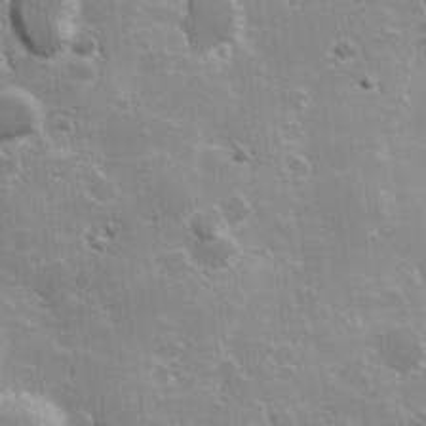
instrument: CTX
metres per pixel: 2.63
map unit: Hve
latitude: 23.6505
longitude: 146.9353
